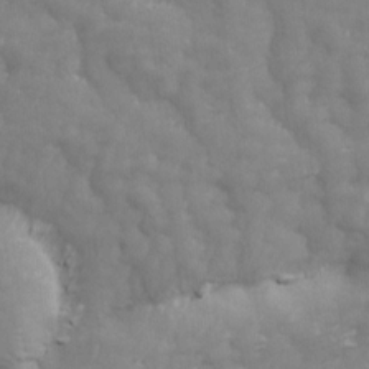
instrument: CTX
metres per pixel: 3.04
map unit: Ave
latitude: 13.8395
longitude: -105.6316
